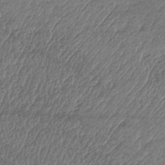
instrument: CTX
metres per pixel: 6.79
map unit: eHh
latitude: -42.5384
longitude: 117.6154
